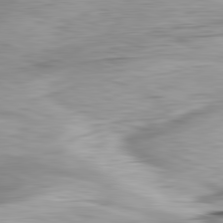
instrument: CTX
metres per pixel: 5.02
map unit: Ap
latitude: -82.2928
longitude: -77.5938
